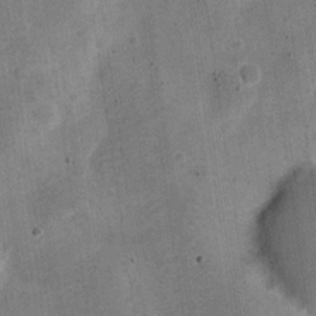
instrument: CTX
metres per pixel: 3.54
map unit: Nve
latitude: -24.4251
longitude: 105.5777
